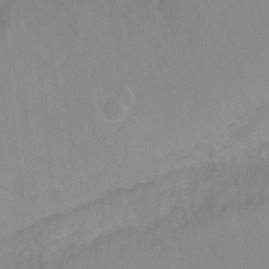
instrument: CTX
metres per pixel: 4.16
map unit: Hto
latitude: -7.3509
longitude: -38.9891
